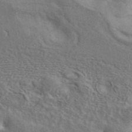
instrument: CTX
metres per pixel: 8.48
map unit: ANa
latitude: 42.5546
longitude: 55.7856
